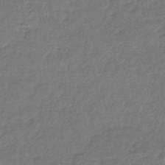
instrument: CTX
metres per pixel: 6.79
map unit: HNhu
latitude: -46.8408
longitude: 96.4440
